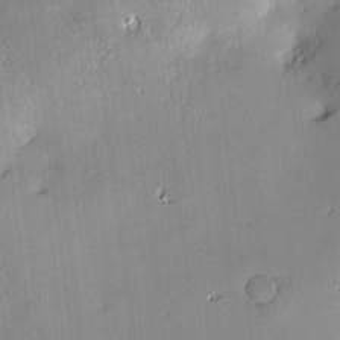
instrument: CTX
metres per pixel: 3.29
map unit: Hve
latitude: -10.1984
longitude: 175.7099
